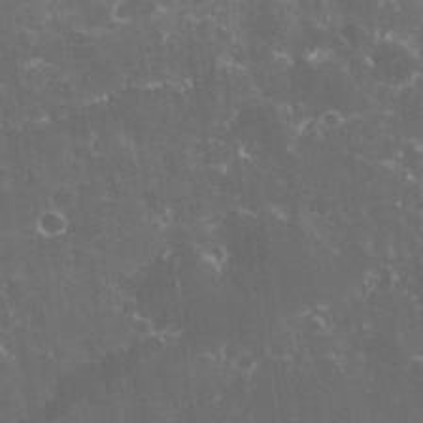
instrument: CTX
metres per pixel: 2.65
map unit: eHh
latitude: 32.8002
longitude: -61.4237
